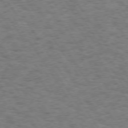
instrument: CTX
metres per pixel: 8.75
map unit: Hpe
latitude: 73.3671
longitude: -128.5735
